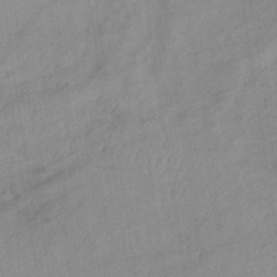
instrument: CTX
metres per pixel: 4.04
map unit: lHb
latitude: -33.6911
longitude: 71.6722
